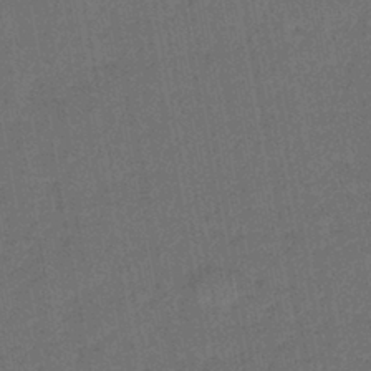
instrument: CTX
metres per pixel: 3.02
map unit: lHb
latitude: -43.0486
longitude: 61.3699
